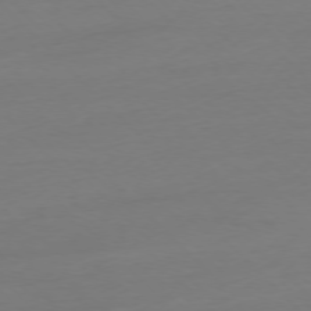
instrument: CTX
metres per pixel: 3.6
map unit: Ap
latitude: -77.0297
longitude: -70.3278
